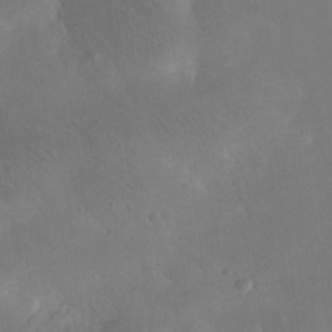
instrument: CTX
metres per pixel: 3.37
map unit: eHh
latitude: 25.7260
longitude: -66.1199
